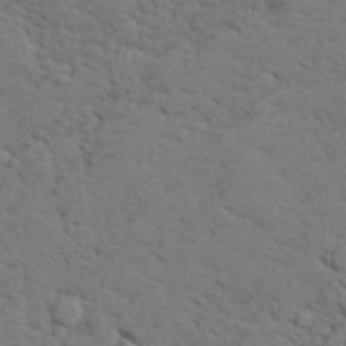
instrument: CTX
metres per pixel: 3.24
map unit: lHvf
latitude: 26.1011
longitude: 143.0486
